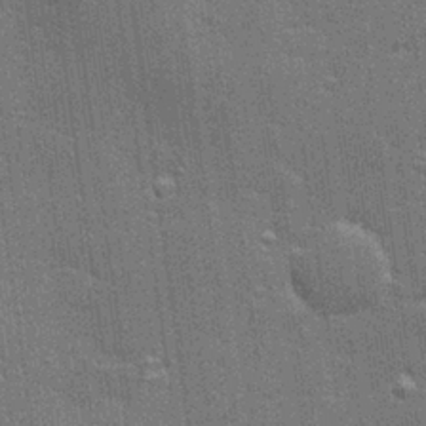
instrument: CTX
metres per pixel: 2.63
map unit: Hve
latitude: 28.4223
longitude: -92.8947
